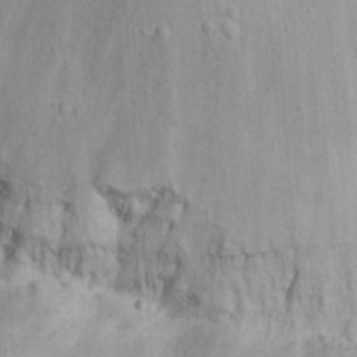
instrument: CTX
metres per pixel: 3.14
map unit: eHh
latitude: 21.1592
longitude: -63.0270
